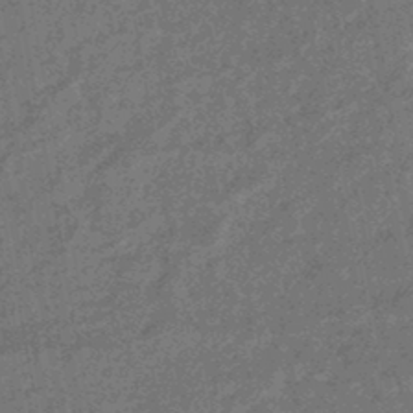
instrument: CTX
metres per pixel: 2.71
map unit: HNhu
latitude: -45.0298
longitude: 99.5777
